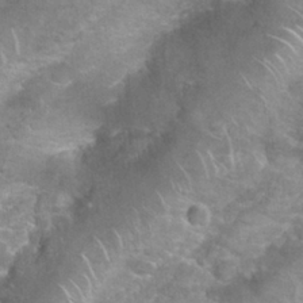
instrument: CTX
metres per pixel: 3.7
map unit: Nhu
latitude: 26.8002
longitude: -61.2537
